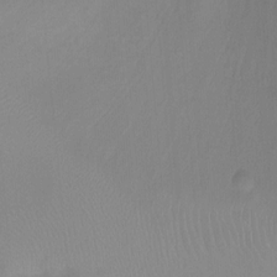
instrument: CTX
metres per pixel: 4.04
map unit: Ht
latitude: -10.6141
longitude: -39.4048
